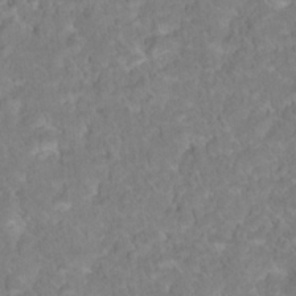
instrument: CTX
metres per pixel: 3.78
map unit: Hto
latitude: 18.7624
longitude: -37.9717
